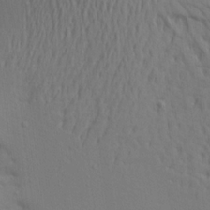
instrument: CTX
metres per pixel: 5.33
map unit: Aa
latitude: 20.9136
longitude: -146.0633
